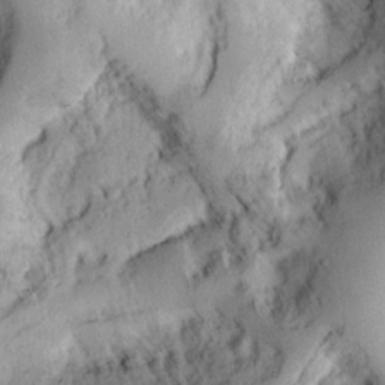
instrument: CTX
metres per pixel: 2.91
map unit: Ht
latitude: 8.6113
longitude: -75.2915
